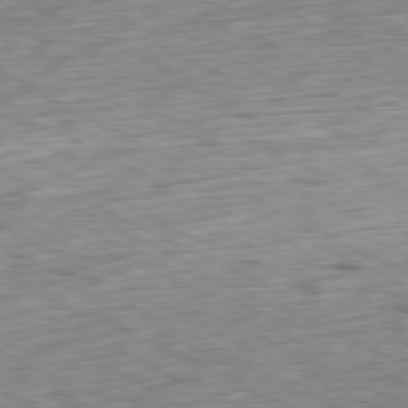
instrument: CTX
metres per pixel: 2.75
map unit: Ap
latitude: -80.7274
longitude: -72.2901
